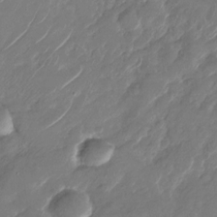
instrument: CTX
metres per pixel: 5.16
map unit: Nhu
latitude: -28.7841
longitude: -72.0444
